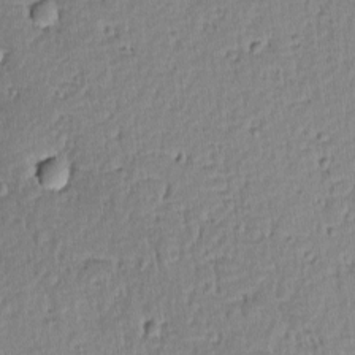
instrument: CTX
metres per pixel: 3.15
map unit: lAvf
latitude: -9.2565
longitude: -119.5938
